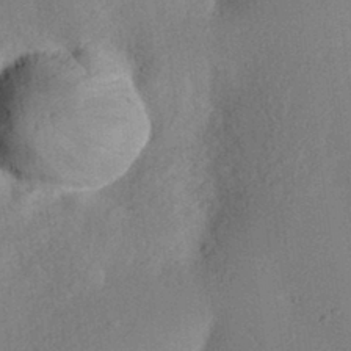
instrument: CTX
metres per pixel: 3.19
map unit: eHh
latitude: 25.3481
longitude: -70.1011
